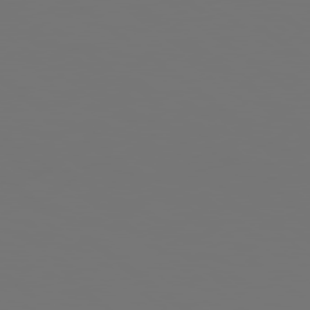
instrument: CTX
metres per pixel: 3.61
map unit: Hpe
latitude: 78.8758
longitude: 176.9164
